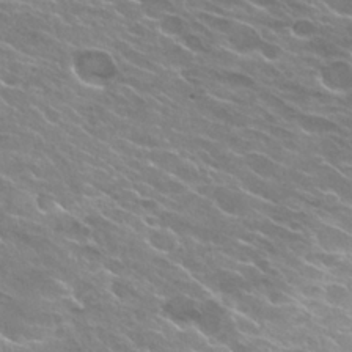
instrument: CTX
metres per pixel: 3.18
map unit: Hto
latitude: 25.5371
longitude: -37.7639
